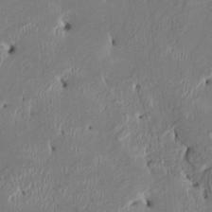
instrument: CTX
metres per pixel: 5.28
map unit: HNhu
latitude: 1.1781
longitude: -6.8947
